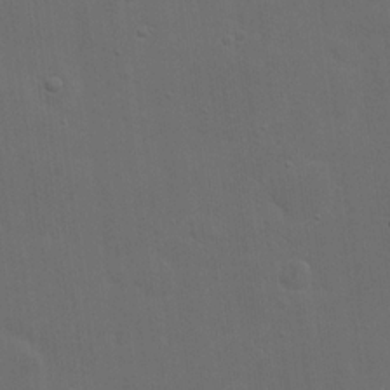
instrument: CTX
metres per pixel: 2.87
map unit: eHh
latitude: 19.1970
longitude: -66.1766
